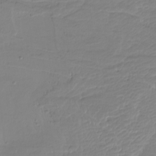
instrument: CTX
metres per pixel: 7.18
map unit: Htu
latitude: -8.0094
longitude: -65.8205
